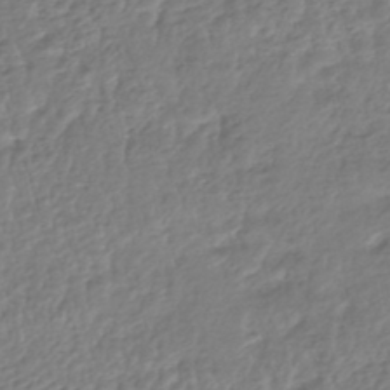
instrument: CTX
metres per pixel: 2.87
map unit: HNhu
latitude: -46.3873
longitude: 103.1809
